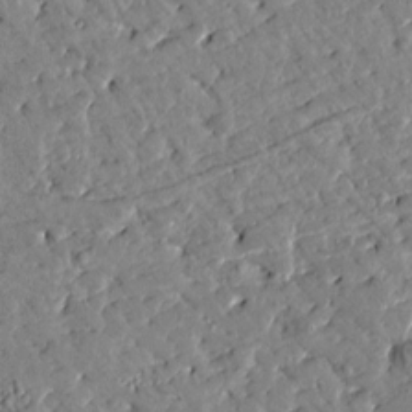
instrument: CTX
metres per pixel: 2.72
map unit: Htu
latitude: 1.0080
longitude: 179.6910
